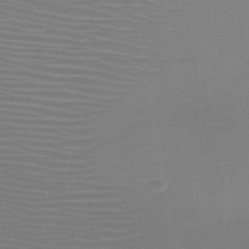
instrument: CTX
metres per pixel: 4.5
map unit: HNb
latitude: -47.5021
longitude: -43.7261
